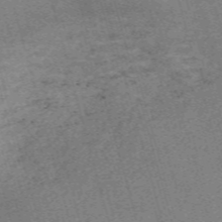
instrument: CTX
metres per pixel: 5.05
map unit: Nve
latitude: -59.7288
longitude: 64.0283
